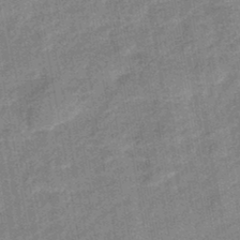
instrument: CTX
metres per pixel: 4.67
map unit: lHb
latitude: -43.2564
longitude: 80.1795
